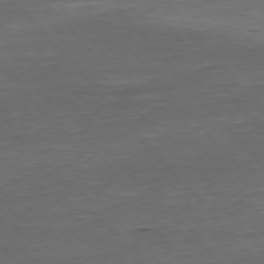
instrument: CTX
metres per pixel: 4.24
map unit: Ap
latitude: -75.9745
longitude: -93.1592
